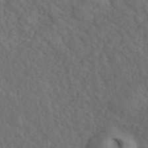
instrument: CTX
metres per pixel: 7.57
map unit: ANa
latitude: 42.4979
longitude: 52.1605
